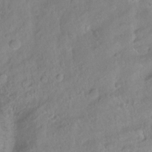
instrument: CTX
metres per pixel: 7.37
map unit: Ht
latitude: -14.5952
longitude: -42.4034
